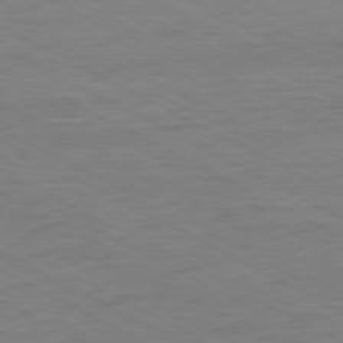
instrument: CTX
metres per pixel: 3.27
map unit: Hpe
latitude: -81.2565
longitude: 17.7100
